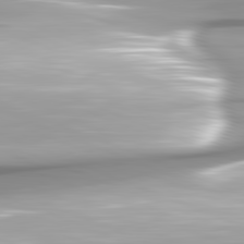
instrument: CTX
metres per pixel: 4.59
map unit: lApd
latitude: 81.9339
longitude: -147.8206
